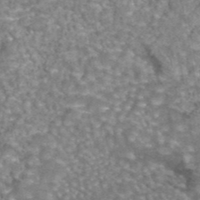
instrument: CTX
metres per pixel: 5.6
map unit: eAb
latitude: 44.2144
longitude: 105.6344
